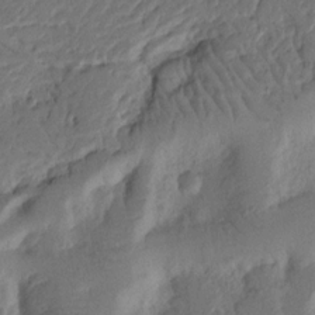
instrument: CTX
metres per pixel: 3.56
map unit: Nhu
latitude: 14.9514
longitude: -78.6491
